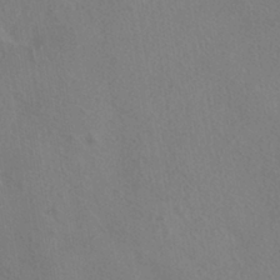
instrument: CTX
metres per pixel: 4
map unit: HNhu
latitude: -40.4629
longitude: 97.5399
